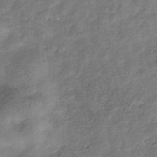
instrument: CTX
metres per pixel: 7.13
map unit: eHb
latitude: -34.0472
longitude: 79.4454
